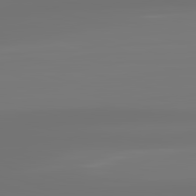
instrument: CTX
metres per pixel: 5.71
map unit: lApd
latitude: 83.3670
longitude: -131.9528
